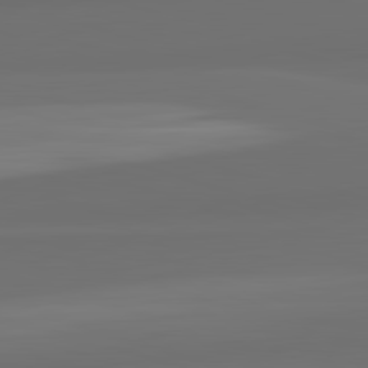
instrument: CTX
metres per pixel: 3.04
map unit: lApd
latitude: 82.8191
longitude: 164.3307
